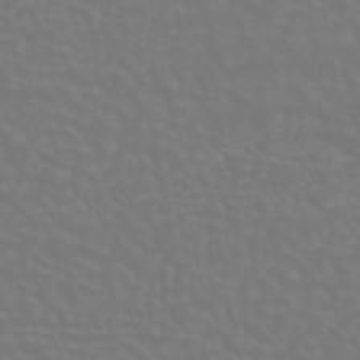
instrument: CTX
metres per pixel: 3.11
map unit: ANa
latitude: 43.2726
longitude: 23.1809
